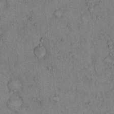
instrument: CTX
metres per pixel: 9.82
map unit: Hto
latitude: 9.6883
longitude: -59.4238
